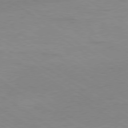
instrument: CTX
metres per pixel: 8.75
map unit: Ap
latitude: -80.0661
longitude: -66.0255
